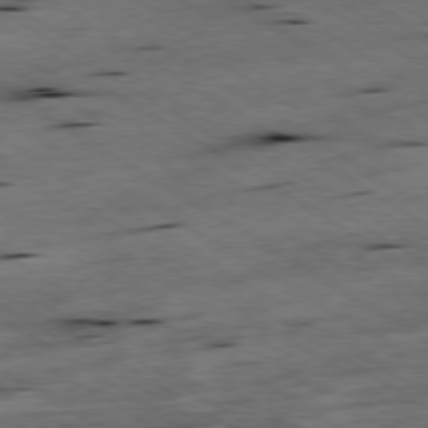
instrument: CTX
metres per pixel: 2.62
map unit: Hpe
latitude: -79.1998
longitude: -20.2712
